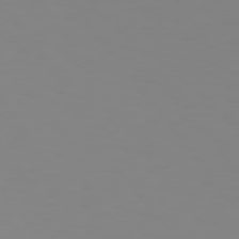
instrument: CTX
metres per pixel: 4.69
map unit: Hpe
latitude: 74.8191
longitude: -126.9136
